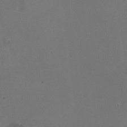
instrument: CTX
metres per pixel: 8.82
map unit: HNhu
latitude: -2.8974
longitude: -3.4615
